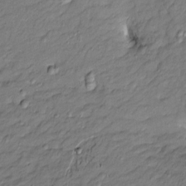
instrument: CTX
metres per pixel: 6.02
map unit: Htu
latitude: -8.1039
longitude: 177.2754
